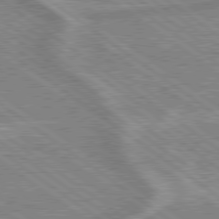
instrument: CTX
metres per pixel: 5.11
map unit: lApd
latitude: 79.2159
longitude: -169.2915
